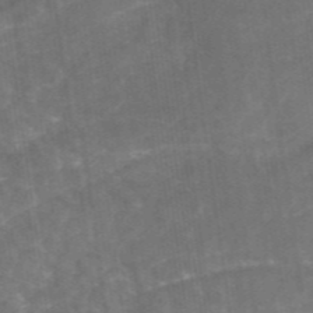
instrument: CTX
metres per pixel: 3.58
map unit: ANa
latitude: 44.4034
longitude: 25.8800
